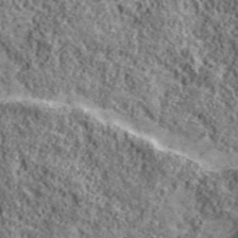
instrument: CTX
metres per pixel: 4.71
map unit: eHh
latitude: 43.5938
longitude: -89.1404
